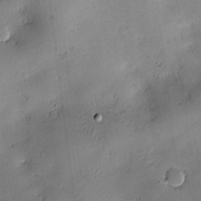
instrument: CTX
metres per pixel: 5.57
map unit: Hve
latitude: -10.3873
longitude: 175.8611
